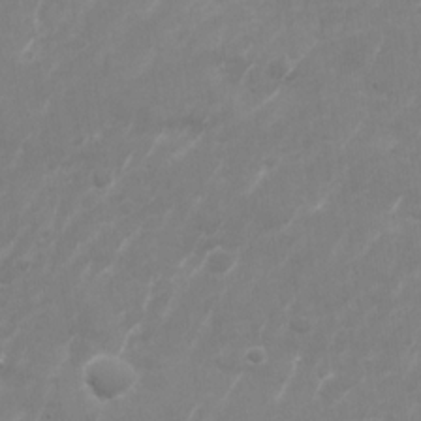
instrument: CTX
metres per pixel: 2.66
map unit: Nhu
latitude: -28.8030
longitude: -66.4412
